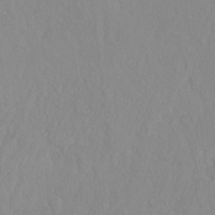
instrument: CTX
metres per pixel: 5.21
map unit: Hto
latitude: -14.4440
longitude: -43.1970
